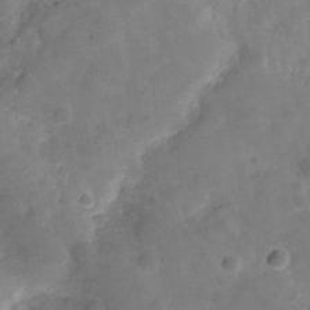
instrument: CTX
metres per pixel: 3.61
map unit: Hve
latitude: -29.4643
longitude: 92.6707
